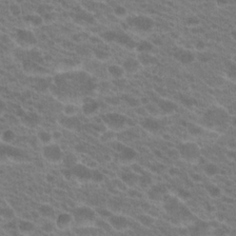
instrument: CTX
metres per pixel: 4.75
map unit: Hto
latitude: 21.9150
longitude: -37.7072
